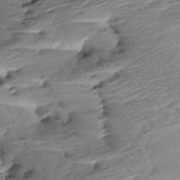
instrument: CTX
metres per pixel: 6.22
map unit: Aa
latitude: 6.7246
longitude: -137.3671
